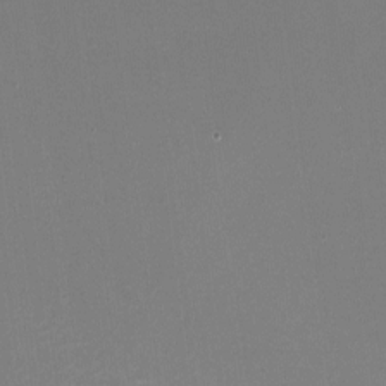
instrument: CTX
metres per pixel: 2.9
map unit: HNhu
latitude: -1.9745
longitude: -5.5371
